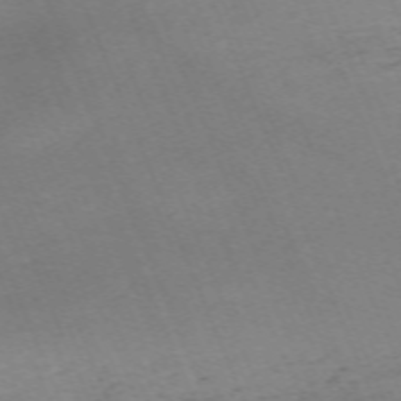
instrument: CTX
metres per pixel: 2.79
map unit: Nhu
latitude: -68.4062
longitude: 38.1795
